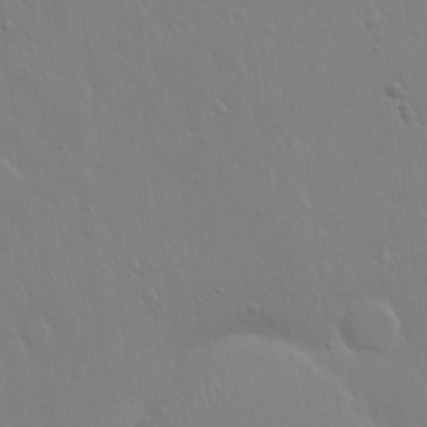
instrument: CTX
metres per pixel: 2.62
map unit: Hto
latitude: 17.5182
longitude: -56.5167
